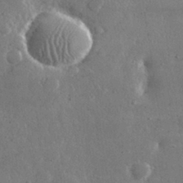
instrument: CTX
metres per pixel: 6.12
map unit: lHvf
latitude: 31.6127
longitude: -89.0081
